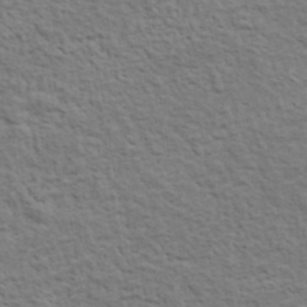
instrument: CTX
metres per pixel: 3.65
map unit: lHvf
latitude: 38.0822
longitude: -89.1026
